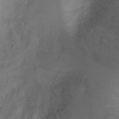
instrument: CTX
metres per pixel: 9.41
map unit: Ht
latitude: -5.0864
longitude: -19.3292
